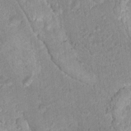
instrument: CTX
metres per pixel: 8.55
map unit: Nhu
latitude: 16.5357
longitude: -31.2537
